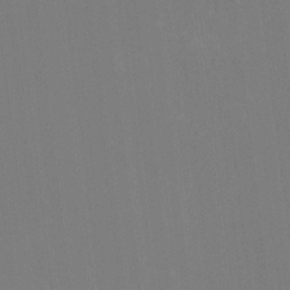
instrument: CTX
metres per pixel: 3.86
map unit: HNhu
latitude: -1.9367
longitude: -5.8016
